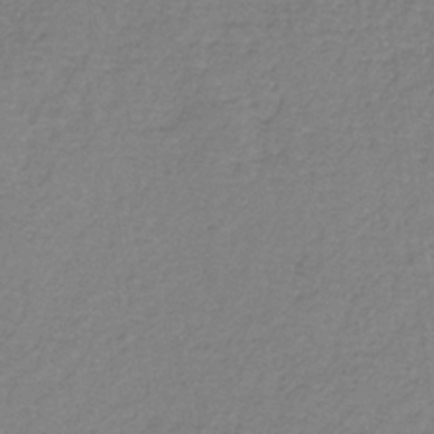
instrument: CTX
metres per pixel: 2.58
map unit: HNb
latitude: -34.3495
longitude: 55.8423
